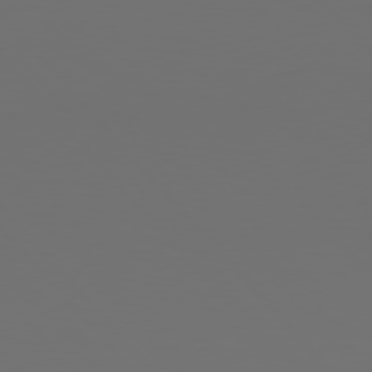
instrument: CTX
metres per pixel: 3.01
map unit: Hpe
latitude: 77.1781
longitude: -165.9528
